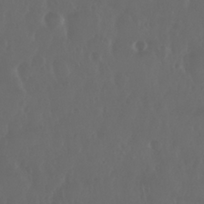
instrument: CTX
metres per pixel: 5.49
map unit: Nhu
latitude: 29.2726
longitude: -57.3670
